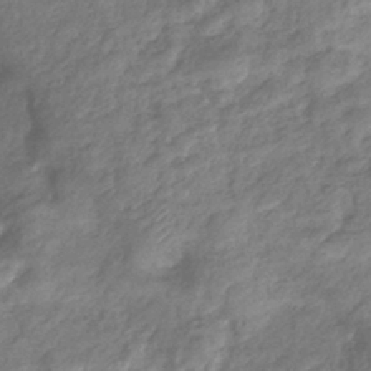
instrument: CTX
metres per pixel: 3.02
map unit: eHb
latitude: -38.1039
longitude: 80.5763
